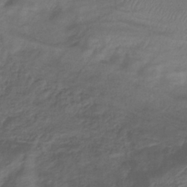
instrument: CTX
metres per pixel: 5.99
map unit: lHb
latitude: -39.0487
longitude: 75.1243
